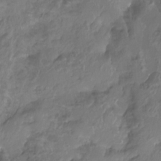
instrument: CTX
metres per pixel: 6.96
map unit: Aa
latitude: -11.2943
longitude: -68.7624
